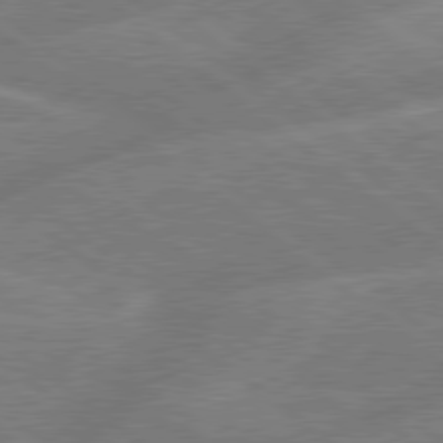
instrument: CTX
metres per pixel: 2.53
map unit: Hpe
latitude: 79.1592
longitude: -152.9325
